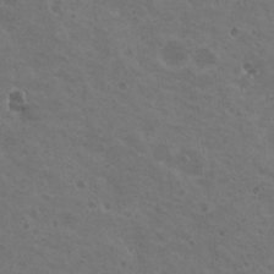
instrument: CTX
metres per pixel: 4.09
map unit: Nhu
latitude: 18.8191
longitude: -30.0633
